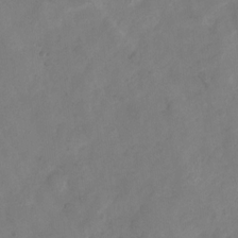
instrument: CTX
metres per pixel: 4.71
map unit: Hto
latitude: 2.8380
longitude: -36.1578
